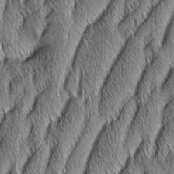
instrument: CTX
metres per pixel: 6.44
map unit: Aa
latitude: 6.5546
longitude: -131.0648
